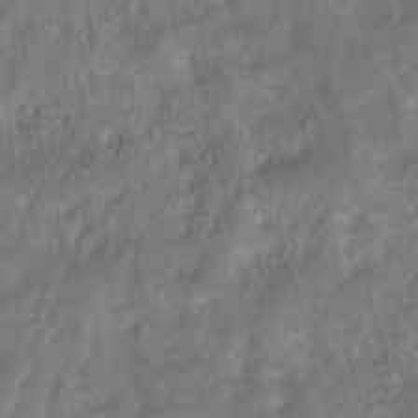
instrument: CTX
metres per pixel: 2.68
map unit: ANa
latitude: -38.8030
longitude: 97.0676
